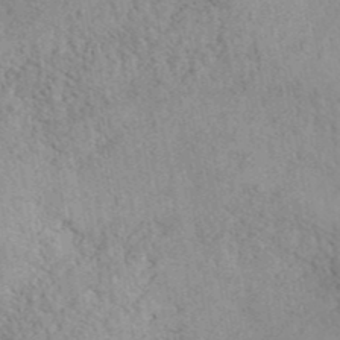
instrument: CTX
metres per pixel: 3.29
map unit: ANa
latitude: 41.8394
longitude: 52.5384
